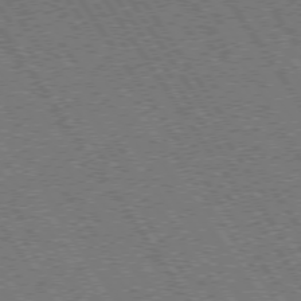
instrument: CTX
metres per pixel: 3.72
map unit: Hpe
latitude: 73.6505
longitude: -141.5371
